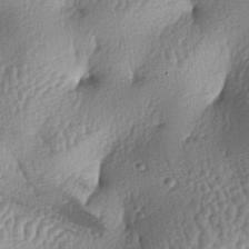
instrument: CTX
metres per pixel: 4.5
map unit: lAa
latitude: -6.1039
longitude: -127.9906
